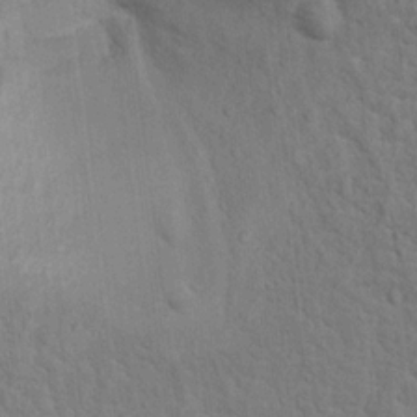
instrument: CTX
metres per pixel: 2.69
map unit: Hto
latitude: 15.1781
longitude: -38.1578
